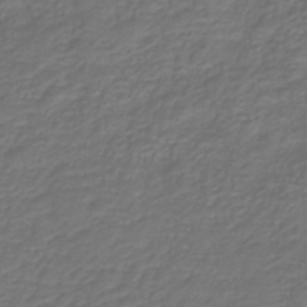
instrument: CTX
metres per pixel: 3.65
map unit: HNb
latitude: -43.6910
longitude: 52.0094
